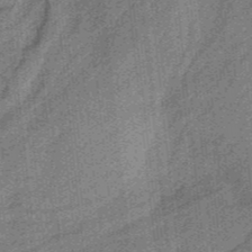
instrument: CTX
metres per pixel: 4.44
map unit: HNb
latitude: -36.6518
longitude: 57.3698
